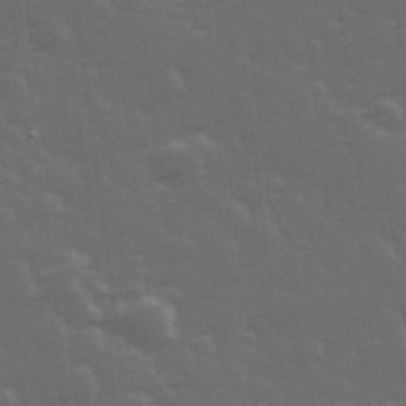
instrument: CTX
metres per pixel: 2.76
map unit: Hve
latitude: 27.0648
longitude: 146.5951
